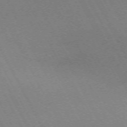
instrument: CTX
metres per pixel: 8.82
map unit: Hpe
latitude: -71.2376
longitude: 8.9353
